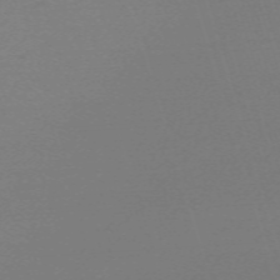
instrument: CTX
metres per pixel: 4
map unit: eHh
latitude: -62.6896
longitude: 52.5195
